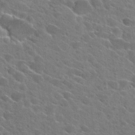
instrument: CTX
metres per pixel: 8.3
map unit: Hto
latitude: 25.9528
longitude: -42.6113
